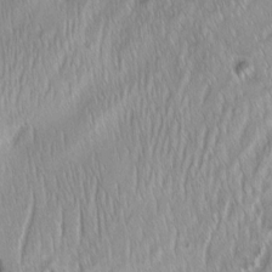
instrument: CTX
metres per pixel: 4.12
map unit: Aa
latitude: 8.1767
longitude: -131.2915
